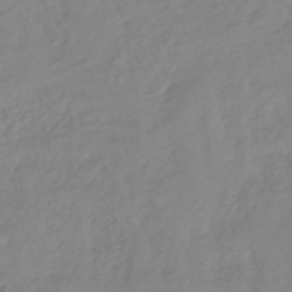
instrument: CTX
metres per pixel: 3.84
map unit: lHb
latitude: -37.0108
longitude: 70.0850
